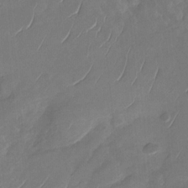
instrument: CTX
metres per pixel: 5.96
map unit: Nhu
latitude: -28.2362
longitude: -73.9717
